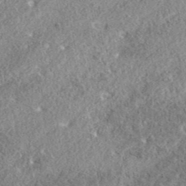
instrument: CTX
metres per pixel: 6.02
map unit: eAb
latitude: 37.4238
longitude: 112.6519
